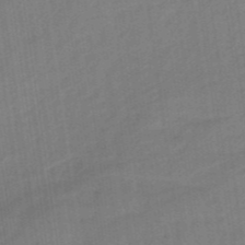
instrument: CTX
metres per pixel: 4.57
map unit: eHb
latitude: -46.4440
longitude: 87.2187
